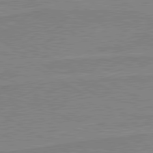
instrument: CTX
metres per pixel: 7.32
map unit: lApd
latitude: 80.2711
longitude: 168.9919
